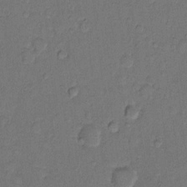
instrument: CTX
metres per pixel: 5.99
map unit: Hto
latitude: 10.5357
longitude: -62.1956
